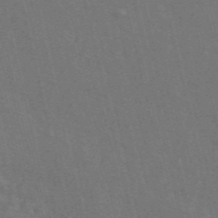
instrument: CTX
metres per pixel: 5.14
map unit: ANa
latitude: 49.7450
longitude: -79.7828
